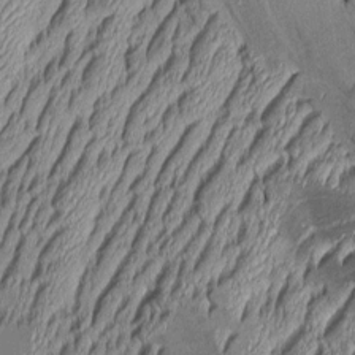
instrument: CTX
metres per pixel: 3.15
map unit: Aa
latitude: 7.8961
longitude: -129.3670
